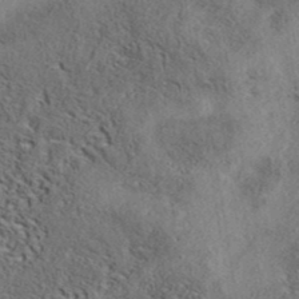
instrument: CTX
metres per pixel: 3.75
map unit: eAb
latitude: 39.0458
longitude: 112.4251
